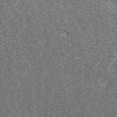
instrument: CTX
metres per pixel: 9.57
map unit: ANa
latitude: 45.8772
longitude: 29.6722
